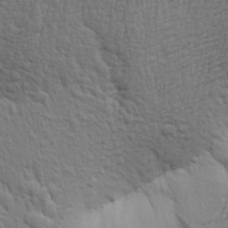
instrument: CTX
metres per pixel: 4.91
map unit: Aa
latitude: 22.7624
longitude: -150.0444
